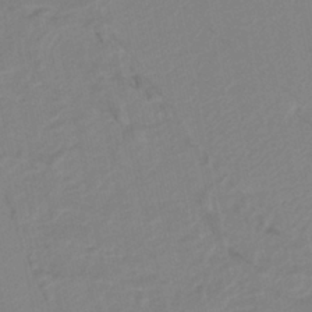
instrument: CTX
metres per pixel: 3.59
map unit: HNb
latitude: -37.5966
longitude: 56.4251
